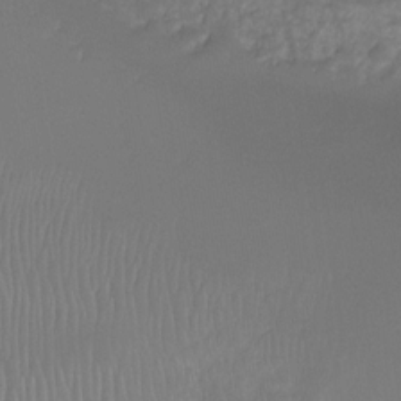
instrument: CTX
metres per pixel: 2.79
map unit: Ht
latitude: -8.2361
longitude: -39.4048
